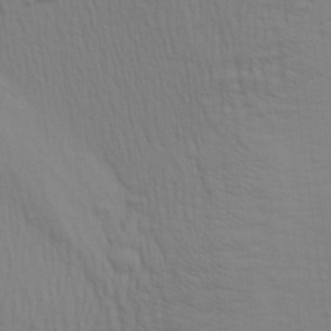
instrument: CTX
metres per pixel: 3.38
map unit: Aa
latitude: 27.1214
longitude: -138.9325
